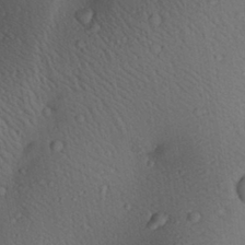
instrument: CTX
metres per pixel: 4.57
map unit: Aa
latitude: 26.9325
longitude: -136.2901
